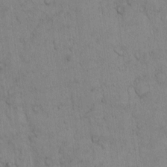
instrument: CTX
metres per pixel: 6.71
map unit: Hto
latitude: 12.7246
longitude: -56.1010
